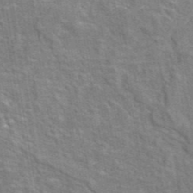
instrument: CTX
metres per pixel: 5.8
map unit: eAb
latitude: 45.2159
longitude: 110.4062
